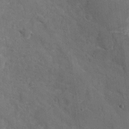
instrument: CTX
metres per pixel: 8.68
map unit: Nhu
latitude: -26.7085
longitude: -58.4412
